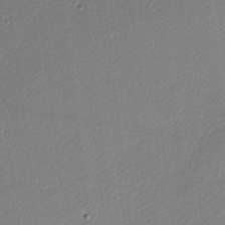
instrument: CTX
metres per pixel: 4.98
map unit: Nhu
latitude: 0.8002
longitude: -78.4790
